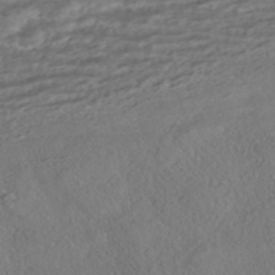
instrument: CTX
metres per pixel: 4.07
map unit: HNhu
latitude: -42.1227
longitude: 104.2172
